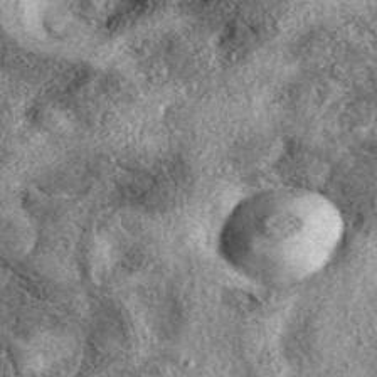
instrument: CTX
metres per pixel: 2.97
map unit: eAb
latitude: 39.3859
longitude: 107.8044
